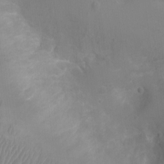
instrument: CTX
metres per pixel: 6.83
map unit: Ht
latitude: -3.8233
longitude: -16.1011
